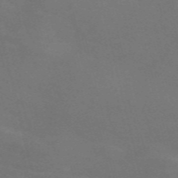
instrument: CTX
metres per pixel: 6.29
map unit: Nve
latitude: -58.8596
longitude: 63.3887
